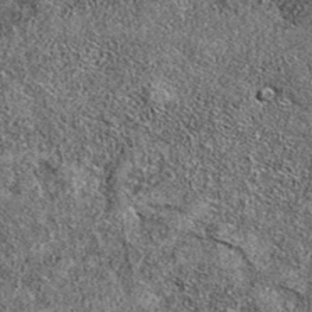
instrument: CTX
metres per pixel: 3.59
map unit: eAb
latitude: 36.8947
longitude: 106.3306
